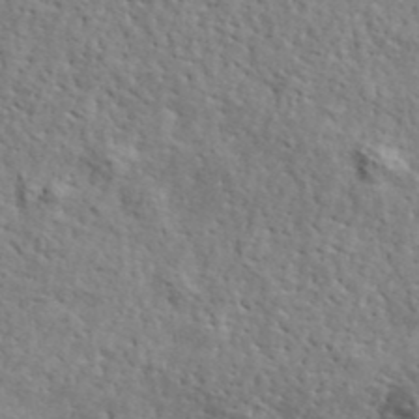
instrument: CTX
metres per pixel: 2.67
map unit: lHvf
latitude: 40.7435
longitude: -85.8961
